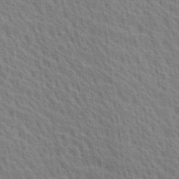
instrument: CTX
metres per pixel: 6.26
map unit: Ave
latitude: 20.2712
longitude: -139.3859
